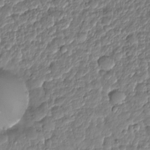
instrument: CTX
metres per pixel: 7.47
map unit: HNhu
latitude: -25.0675
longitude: 50.7274
